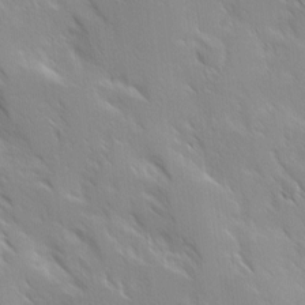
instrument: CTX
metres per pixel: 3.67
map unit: Ave
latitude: 9.3671
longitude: -103.8016
